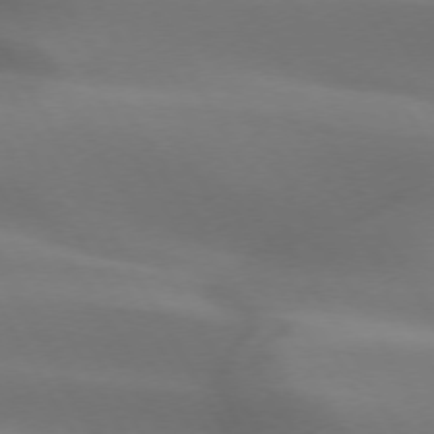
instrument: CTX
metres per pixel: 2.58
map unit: lApd
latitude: 73.1215
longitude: -49.5749
